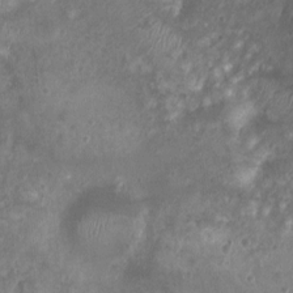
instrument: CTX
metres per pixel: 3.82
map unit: Ht
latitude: 2.8002
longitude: -19.4615
